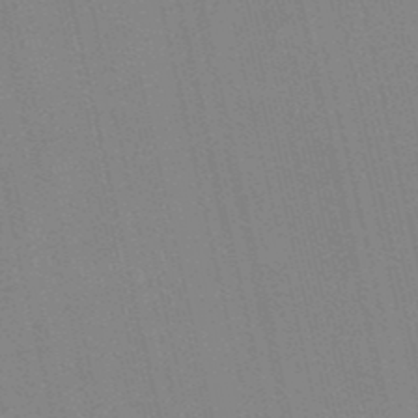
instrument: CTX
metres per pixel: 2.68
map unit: lHb
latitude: -49.4455
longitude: 69.3698
